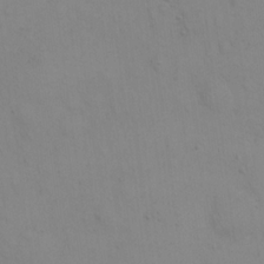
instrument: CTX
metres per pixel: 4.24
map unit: eHh
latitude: 21.0270
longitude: -61.5182
